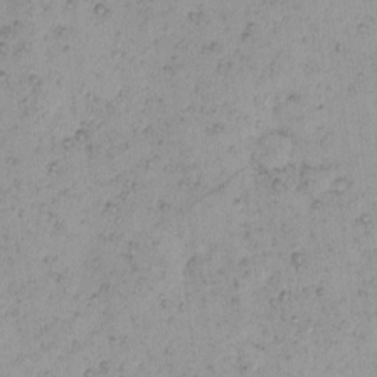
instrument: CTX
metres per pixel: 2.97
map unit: eHh
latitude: -0.1606
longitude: 18.9353
